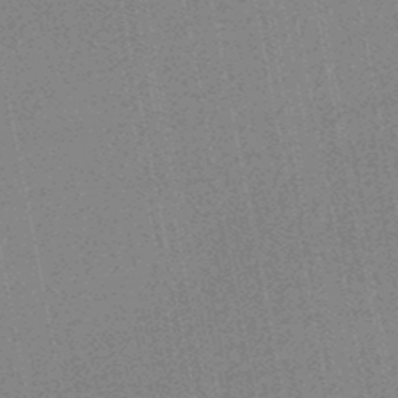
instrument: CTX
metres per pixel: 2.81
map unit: HNhu
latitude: -48.6519
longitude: 99.2754
